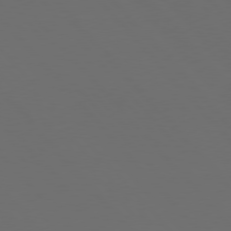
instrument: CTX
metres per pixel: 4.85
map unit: Hpe
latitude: 76.5356
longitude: -168.7246
